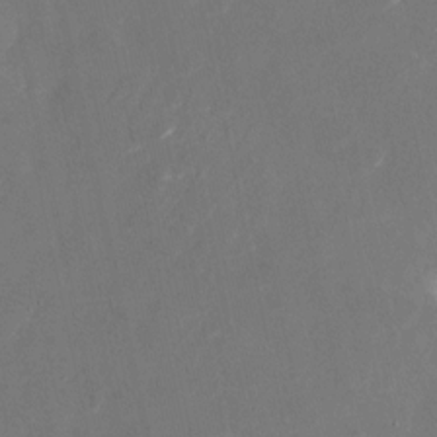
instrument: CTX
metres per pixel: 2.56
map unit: Nhu
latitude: -23.4644
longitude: -72.6113
